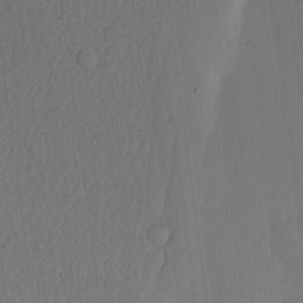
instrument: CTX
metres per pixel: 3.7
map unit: lHvf
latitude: 17.8583
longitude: -115.4615
